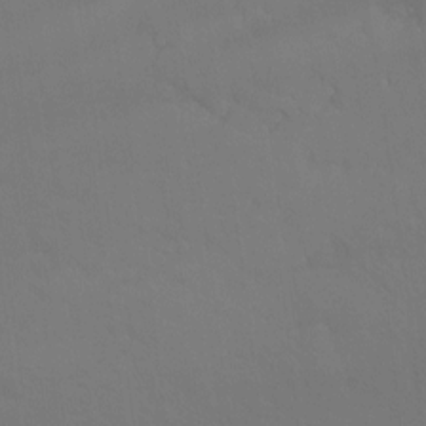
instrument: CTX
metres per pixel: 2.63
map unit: Ht
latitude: -15.4455
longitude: -51.4804
